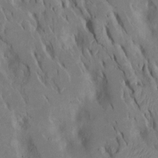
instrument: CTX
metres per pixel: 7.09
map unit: Htu
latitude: -7.9367
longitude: 145.3321
